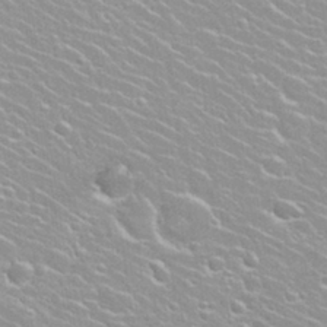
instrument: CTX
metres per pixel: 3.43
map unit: Nhu
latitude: 28.3467
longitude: -51.6693
